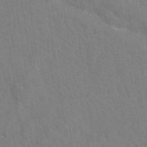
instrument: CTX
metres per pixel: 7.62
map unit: eAb
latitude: 34.7435
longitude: 109.9178
